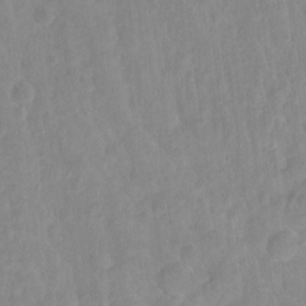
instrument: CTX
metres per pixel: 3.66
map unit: Hto
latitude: -12.2173
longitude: -39.1403
